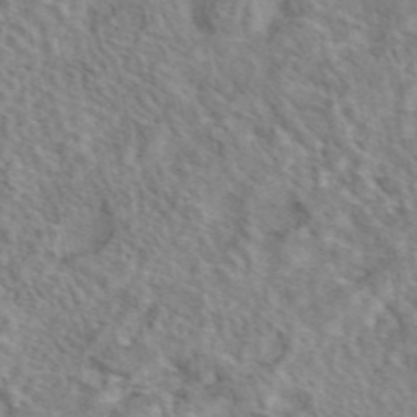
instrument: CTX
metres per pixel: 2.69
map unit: eAb
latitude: 42.8758
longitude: 108.1984
